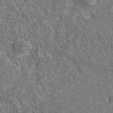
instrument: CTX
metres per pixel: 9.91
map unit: Nhu
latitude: -39.8800
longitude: -83.8772
